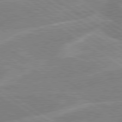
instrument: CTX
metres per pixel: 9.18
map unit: lApd
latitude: 79.4805
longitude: -130.5546
